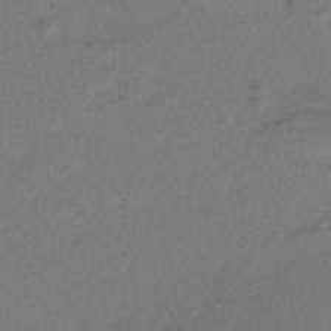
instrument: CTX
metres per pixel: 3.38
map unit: ANa
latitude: -38.3306
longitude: 94.6896
